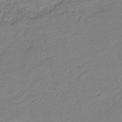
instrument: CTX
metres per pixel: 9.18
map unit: HNb
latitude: -41.7855
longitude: 50.2550
